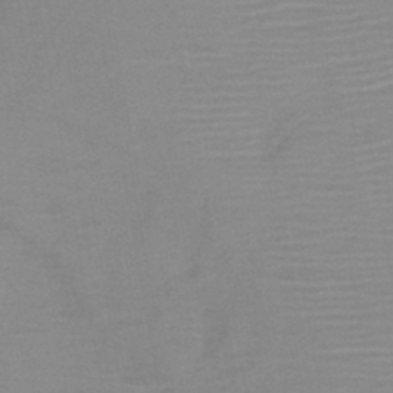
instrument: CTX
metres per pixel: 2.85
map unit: HNb
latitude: -45.4832
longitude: -42.9514
